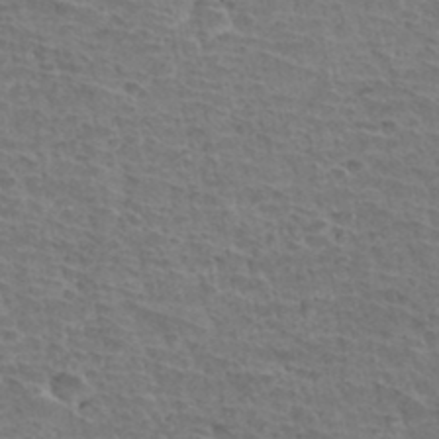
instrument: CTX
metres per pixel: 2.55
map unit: Hto
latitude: 34.6112
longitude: -43.3860
